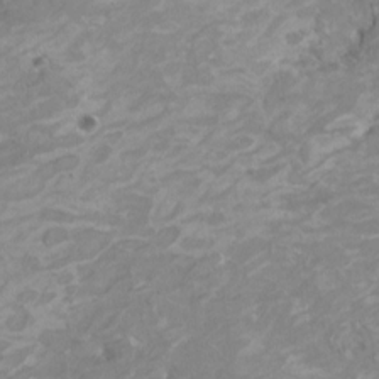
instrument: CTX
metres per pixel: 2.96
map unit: HNhu
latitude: 4.3467
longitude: -3.7638
